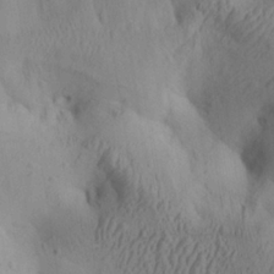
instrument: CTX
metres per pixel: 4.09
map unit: Ave
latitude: 22.5357
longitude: -137.5182
